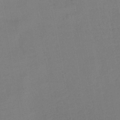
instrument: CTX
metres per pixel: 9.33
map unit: lHb
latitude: -42.4062
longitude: 73.9556
